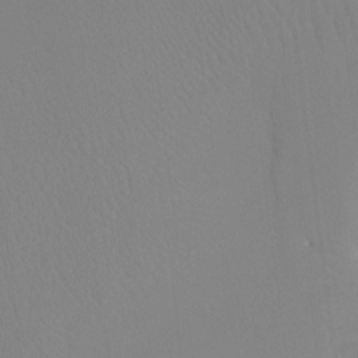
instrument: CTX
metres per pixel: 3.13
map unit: Ht
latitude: -3.5588
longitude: -27.6316
